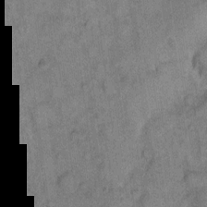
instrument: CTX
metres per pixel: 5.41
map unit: eHh
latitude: 10.3845
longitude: -63.9528
